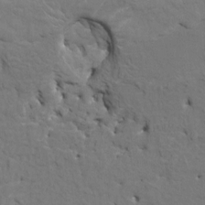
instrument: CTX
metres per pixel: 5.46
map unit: HNhu
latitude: 7.4993
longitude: -3.9528
